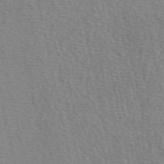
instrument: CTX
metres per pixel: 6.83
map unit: eAb
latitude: 48.9514
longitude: 106.1039
